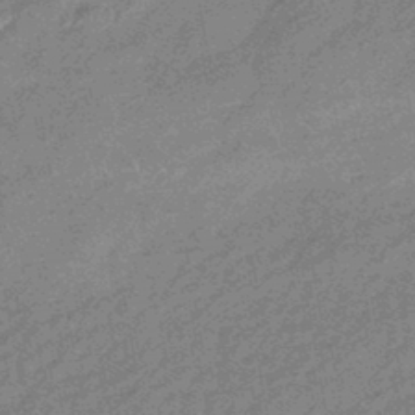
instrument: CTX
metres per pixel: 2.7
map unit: eHb
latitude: -44.0472
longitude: 88.5196
